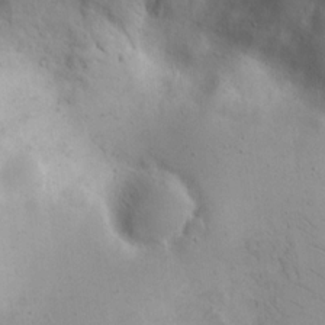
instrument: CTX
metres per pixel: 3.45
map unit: eHh
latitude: 18.4790
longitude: -66.9702
